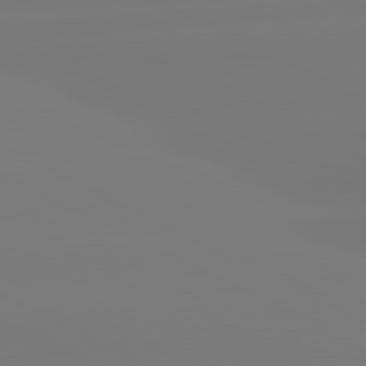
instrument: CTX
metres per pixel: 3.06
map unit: lApd
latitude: 80.9136
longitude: -157.0080
